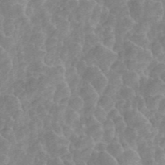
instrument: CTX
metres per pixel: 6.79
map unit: ANa
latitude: 45.4237
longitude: 24.5007
